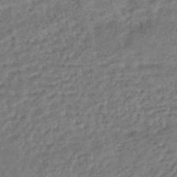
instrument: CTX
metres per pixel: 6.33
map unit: HNhu
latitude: -45.3888
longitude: 103.8800
